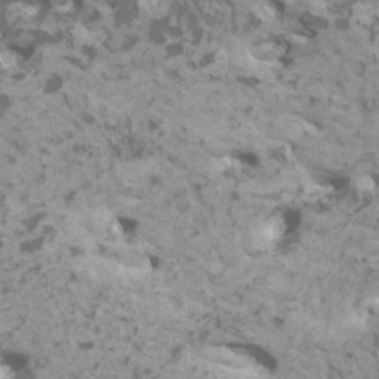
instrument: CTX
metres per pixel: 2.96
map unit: HNhu
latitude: 1.8961
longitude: 7.1620
